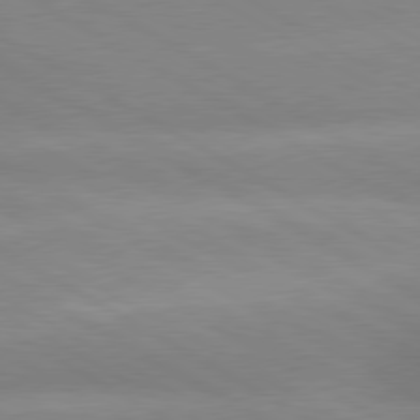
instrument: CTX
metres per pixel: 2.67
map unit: lApd
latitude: 80.0255
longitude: -147.3293
